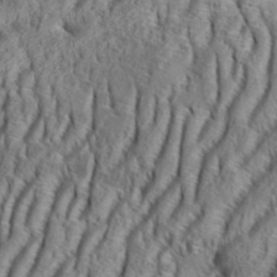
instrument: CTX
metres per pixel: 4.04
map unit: Aa
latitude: 33.8961
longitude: -136.9703
